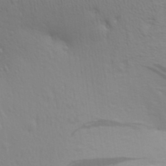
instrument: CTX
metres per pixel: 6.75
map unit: Aa
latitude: 29.8016
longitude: -139.6505
